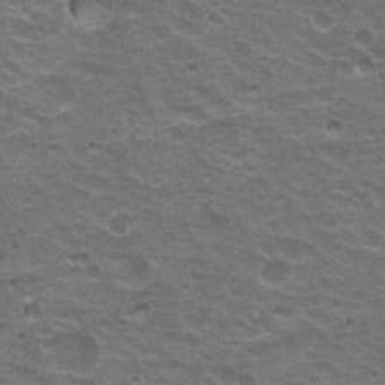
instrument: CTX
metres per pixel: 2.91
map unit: Hto
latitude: 20.1389
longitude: -32.2523
